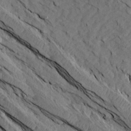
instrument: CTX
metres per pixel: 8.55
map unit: Aa
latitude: 15.0837
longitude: -145.8772
